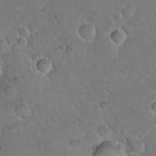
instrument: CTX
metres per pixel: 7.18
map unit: Hto
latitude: 20.9514
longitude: -48.7057
